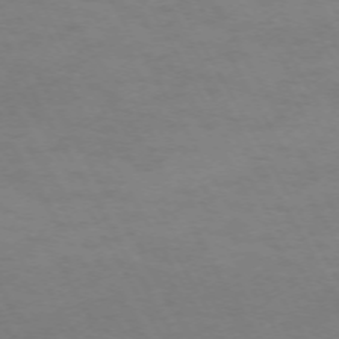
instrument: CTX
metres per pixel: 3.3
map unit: Hpe
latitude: -72.2739
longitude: 8.8597
